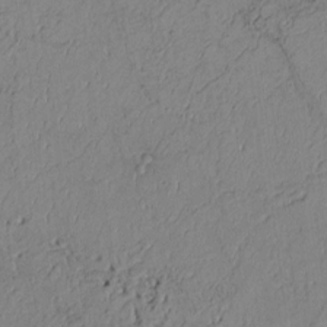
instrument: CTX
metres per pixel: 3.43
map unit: Htu
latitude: 2.6490
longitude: 148.4818
